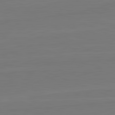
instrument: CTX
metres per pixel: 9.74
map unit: lApd
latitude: 82.2522
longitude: 165.0109
